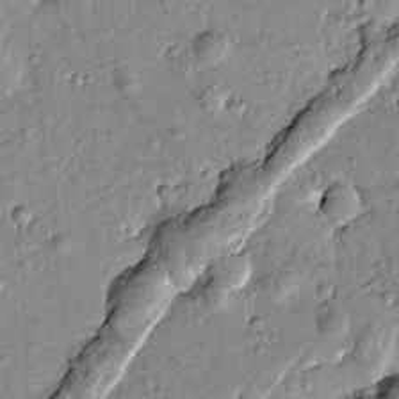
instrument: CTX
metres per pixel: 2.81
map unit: Htu
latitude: -1.8423
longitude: 173.5021
